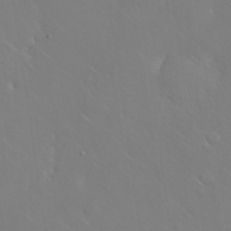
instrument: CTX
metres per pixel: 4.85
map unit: Nhu
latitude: 30.9325
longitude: -57.3103
